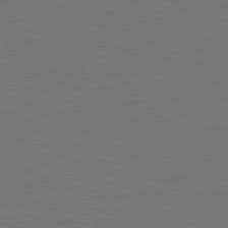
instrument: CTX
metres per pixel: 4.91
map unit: Hpe
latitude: 79.0270
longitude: -123.9906
